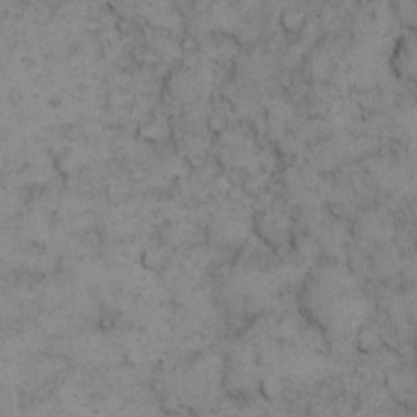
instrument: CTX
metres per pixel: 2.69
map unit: eHh
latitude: 14.0822
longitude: -63.6694
